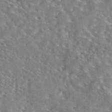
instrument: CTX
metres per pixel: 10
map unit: eAb
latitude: 44.0444
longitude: 111.1242
